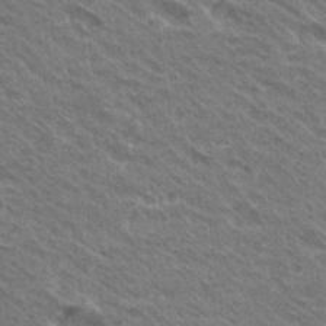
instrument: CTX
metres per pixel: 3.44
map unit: Hto
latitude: 30.7625
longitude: -43.1214
